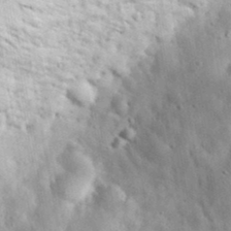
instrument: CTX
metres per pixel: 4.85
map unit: eHh
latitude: 36.6113
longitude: -60.9513
